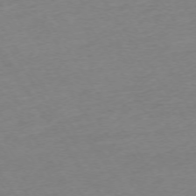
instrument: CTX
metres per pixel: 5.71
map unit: Ap
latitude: -73.8611
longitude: -85.8206
